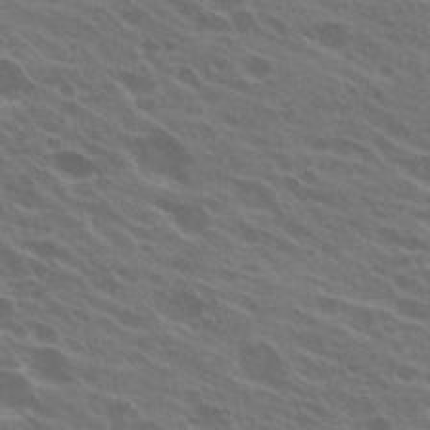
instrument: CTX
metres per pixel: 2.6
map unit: Hto
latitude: 24.0822
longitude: -38.3278
